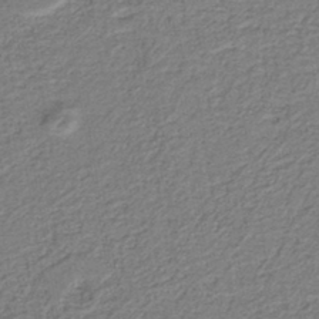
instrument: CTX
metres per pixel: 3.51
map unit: HNb
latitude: -40.9542
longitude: 50.8408
